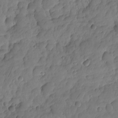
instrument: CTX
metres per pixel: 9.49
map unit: HNhu
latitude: -24.8408
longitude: 49.5399
